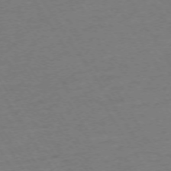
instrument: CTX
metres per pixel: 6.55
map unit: Ap
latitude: -74.0472
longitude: -86.3467
